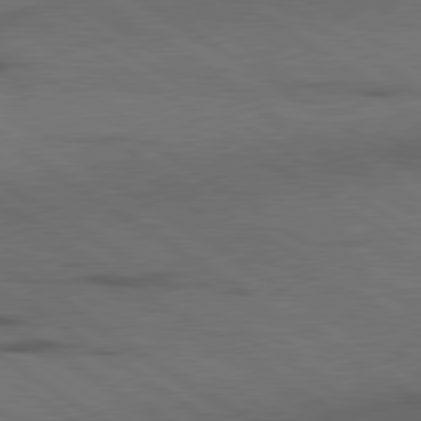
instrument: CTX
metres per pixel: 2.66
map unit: lApd
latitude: 79.6694
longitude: 168.5195
